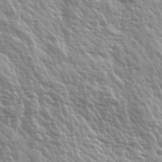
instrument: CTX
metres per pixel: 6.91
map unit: Hve
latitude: 32.0444
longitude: 150.1984
